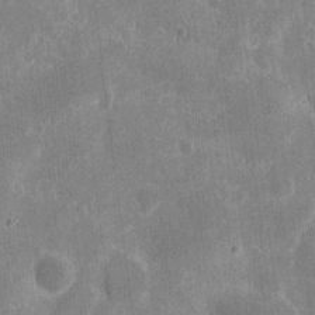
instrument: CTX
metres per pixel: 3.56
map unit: eHh
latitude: 4.9892
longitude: -67.5182
